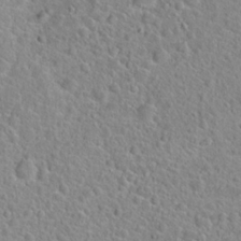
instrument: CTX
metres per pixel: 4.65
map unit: Hto
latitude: 22.7435
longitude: -46.6302
